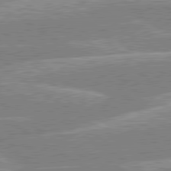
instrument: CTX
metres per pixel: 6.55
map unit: lApd
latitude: 80.1200
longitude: -130.4034
